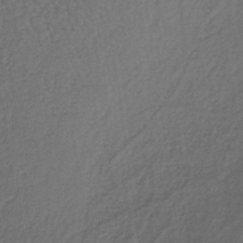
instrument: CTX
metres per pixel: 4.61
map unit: lHb
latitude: -37.7477
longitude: 59.2942
